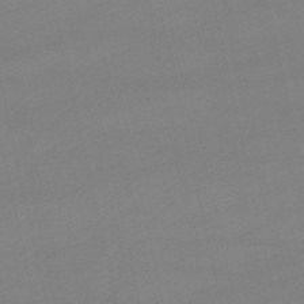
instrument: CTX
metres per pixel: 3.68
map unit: lHb
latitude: -47.0297
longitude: 66.8975
